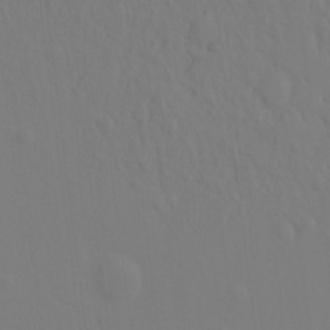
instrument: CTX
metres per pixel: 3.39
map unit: Hto
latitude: -8.3117
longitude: -43.7828
